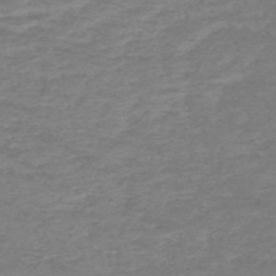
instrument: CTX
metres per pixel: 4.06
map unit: HNb
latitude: -54.8597
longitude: -40.5545
